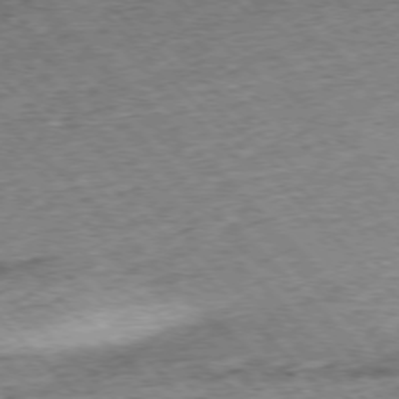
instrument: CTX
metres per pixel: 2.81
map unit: Hpe
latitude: -76.8597
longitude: -15.5560
